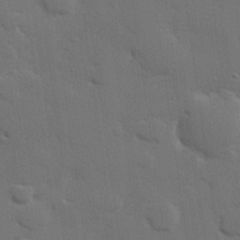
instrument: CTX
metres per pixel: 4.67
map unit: eHh
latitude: 27.0459
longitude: -82.0633
